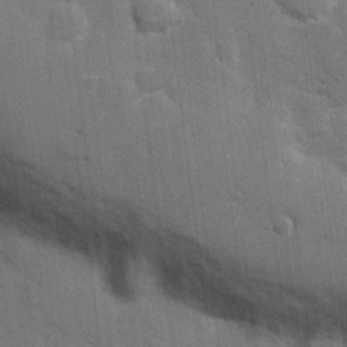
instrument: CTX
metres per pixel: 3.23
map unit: Hve
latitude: 19.3292
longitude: 151.7289
